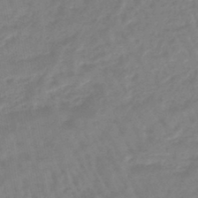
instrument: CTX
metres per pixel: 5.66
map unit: eHb
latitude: -45.8611
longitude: 82.9164
